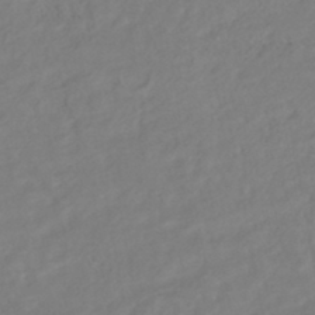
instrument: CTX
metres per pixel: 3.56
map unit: HNhu
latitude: -45.2376
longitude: 103.4266
